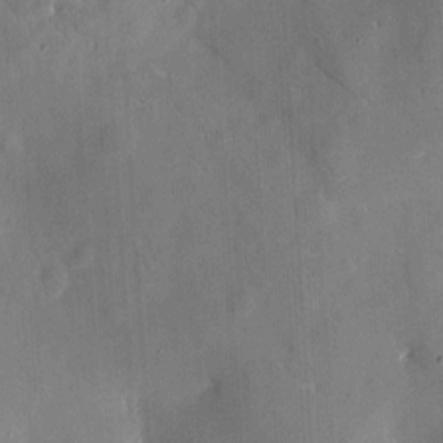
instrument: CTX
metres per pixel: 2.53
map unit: eHh
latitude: 4.4979
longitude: -68.7057
